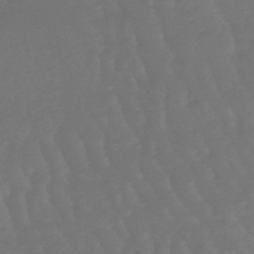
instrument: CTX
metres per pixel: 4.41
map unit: lHb
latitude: -47.1620
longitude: 79.4454
